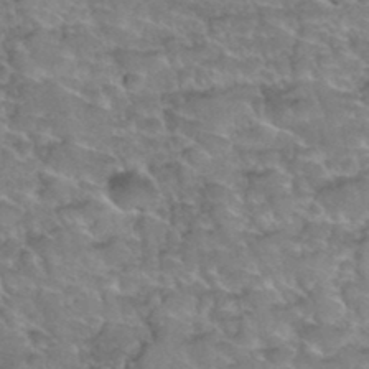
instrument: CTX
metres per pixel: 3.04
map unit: Hto
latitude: 35.8583
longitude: -45.3481
